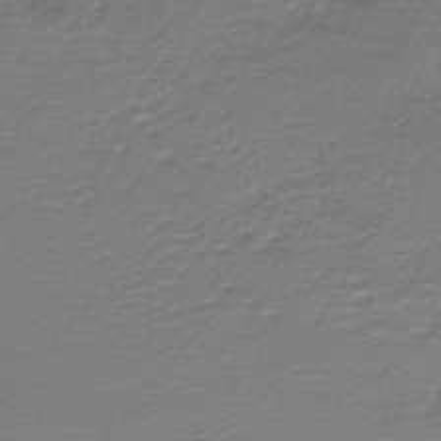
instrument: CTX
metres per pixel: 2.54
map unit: lHb
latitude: -41.9556
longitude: 52.3873
